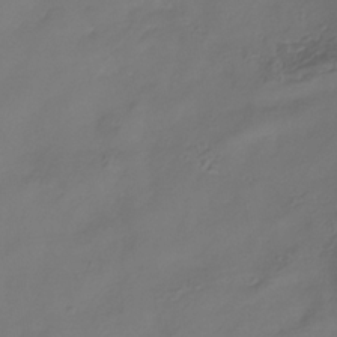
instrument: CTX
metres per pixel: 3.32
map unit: Hve
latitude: -32.5574
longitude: 93.5399
